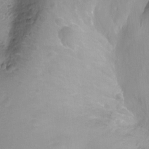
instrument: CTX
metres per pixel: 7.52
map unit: Ht
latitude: -8.6329
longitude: -24.0444
